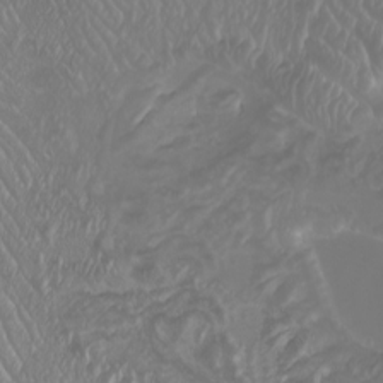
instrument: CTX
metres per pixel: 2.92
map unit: Nhu
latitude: -7.5399
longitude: -93.5938
